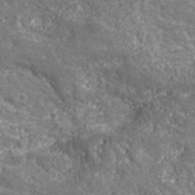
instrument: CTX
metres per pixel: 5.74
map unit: eHh
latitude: 42.6113
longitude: -91.7828
